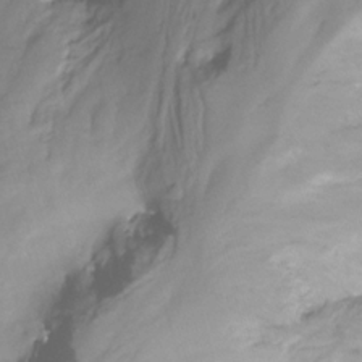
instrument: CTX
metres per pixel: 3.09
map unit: Nhu
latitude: -14.1039
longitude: -53.5560
